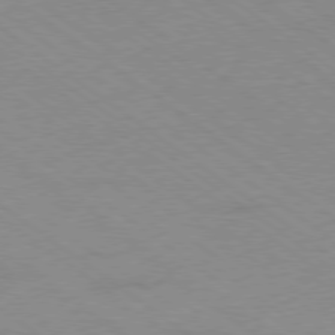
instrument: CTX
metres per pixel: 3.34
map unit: Ap
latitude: -79.2754
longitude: -99.5749
